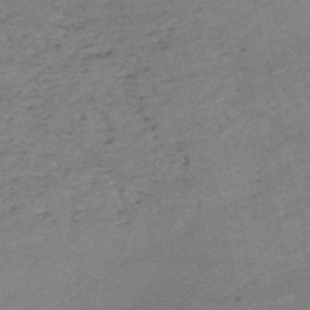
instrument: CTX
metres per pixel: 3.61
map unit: HNb
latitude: -54.4818
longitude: -42.4790
